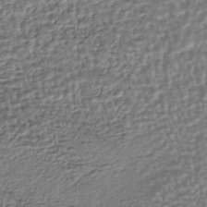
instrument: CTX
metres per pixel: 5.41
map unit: HNhu
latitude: -43.9556
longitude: 106.2740
